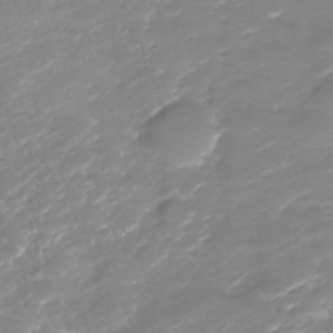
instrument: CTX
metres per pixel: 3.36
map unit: Nhu
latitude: -28.9353
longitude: -65.2159
